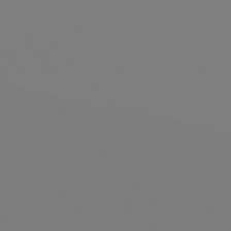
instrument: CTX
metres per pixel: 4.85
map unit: Hpe
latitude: 77.0080
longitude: -161.0458
